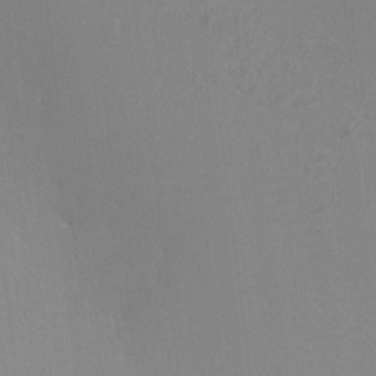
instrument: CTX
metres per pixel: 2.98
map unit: HNhu
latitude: 5.7072
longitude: 2.2739
